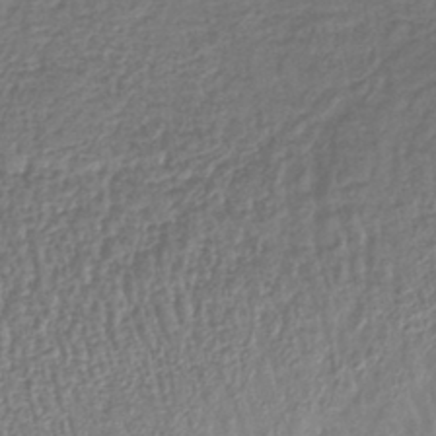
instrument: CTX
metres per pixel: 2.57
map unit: lHb
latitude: -40.4818
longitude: 70.5952
